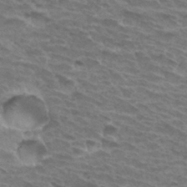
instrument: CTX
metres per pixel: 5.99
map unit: Hto
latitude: 32.6868
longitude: -41.5938
